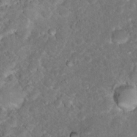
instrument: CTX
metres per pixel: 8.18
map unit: Hto
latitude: 17.6694
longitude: -37.6694
